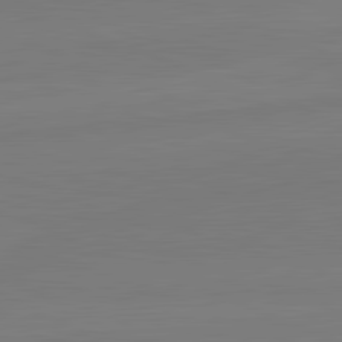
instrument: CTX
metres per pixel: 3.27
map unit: lApd
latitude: 82.1388
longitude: 165.5399
